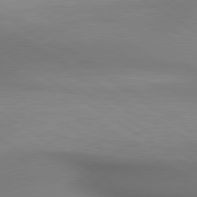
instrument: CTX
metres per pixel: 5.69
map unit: lApd
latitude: 80.4412
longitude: 138.7463
